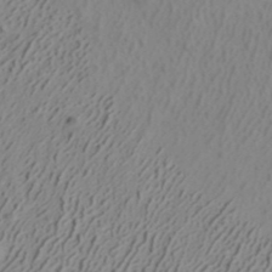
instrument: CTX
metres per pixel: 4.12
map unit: ANa
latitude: 40.4789
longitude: 22.3684
